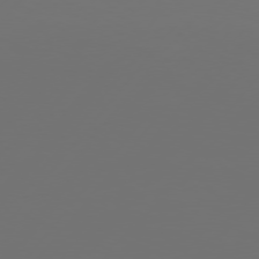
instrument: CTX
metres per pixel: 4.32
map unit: Hpe
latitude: 75.3482
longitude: -129.3293
